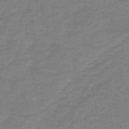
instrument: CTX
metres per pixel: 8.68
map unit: HNb
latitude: -44.5007
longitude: 52.2928
